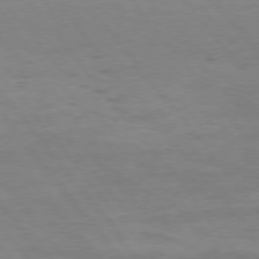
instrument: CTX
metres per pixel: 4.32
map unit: Hpe
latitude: 75.1592
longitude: -141.6693
